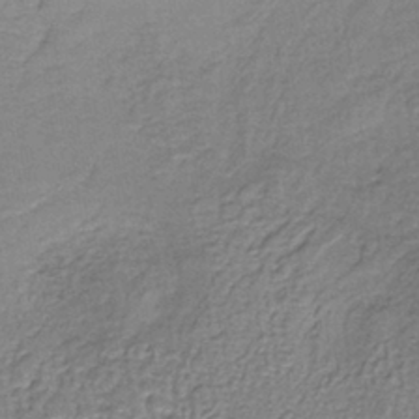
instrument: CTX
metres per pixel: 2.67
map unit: lHb
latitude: -38.8786
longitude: 61.5210
